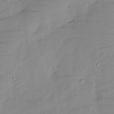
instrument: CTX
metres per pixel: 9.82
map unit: Htu
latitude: -8.5574
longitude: 176.5007
